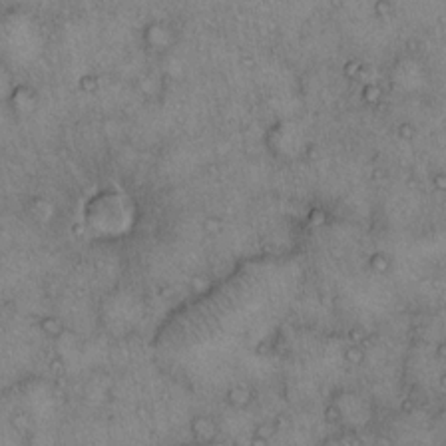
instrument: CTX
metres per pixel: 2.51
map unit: Hto
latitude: 12.2901
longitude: -58.6302
